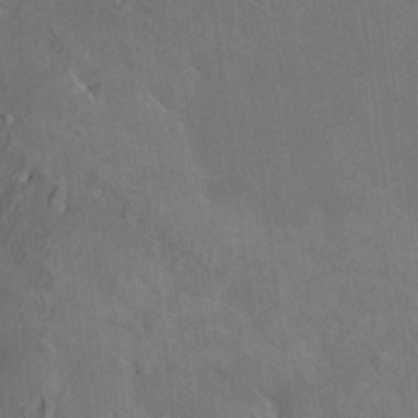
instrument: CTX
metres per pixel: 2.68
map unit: HNhu
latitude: 4.5924
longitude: 7.2943
